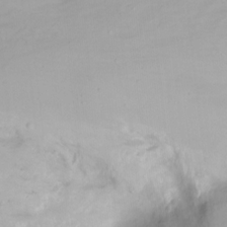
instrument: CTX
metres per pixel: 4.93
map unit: Nhu
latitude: -12.6896
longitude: -61.4237
